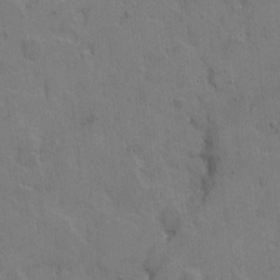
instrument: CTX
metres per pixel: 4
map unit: Hto
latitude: 5.7261
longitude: -61.9150
